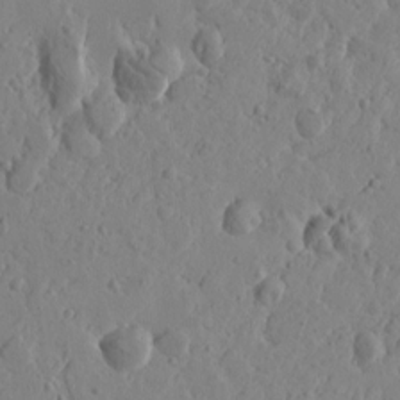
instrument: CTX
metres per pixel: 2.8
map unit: Htu
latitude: -1.0676
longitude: -177.2915
